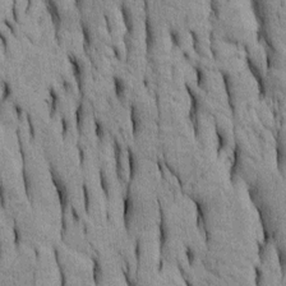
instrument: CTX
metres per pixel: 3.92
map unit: Htu
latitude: -5.3509
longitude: 152.5951
